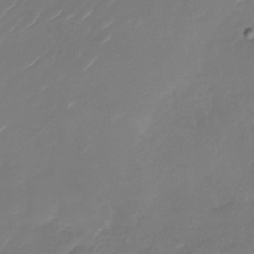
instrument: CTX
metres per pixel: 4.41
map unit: Nhu
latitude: -28.5196
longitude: -72.4223
